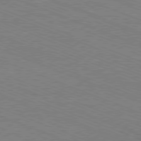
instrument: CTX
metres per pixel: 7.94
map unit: Ap
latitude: -81.1998
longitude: -74.8758
